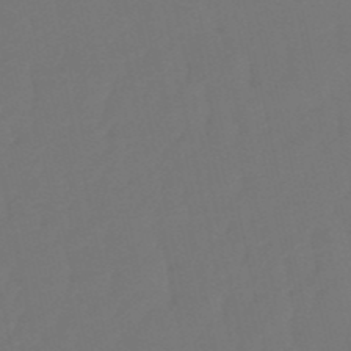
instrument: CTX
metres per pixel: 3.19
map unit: eHb
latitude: -51.1998
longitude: 77.6722
